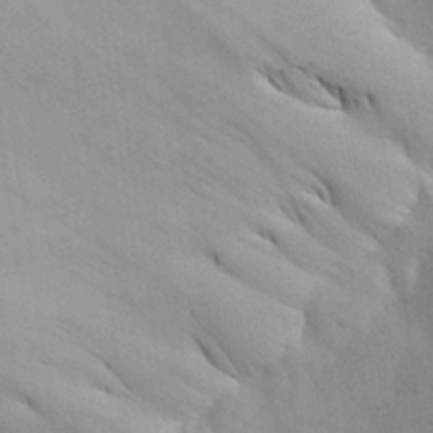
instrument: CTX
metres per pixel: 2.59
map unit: Aa
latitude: 29.7827
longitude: -144.7813
